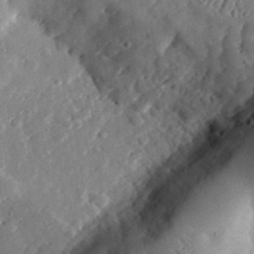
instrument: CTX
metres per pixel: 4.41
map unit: lHvf
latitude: 32.5168
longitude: -85.0459
